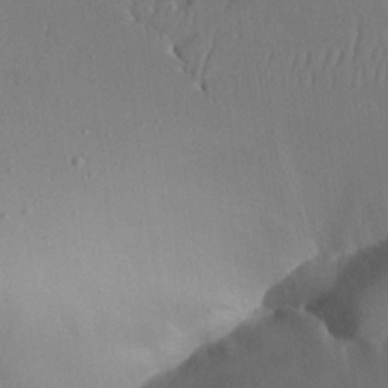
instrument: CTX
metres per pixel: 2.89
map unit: Aa
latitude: 24.2144
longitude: -128.4412
